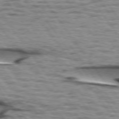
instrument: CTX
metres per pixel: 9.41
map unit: lApd
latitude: 74.3089
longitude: -53.5182
